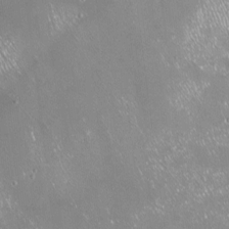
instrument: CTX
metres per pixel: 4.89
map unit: Nve
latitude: -18.0283
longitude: -59.8772
